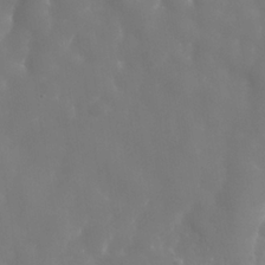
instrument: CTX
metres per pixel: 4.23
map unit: Nhe
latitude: -36.8974
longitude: -90.8380
